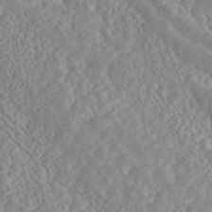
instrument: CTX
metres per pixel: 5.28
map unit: ANa
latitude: 46.5546
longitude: 49.8045
